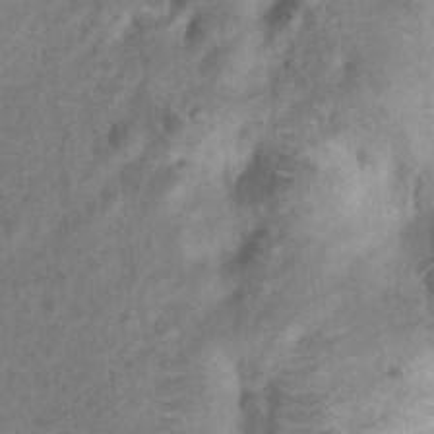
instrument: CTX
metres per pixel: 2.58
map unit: Nhu
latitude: 8.0633
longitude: -22.1011
